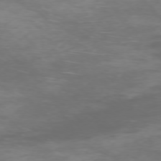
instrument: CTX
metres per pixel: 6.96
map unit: Ap
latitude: -75.7667
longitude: -68.3845
